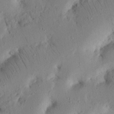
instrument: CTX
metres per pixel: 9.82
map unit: Nhu
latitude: 16.5546
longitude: -75.4804
